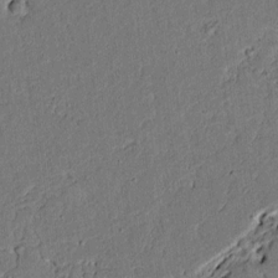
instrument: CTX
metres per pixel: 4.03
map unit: lAvf
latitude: 5.4237
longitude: 168.8786
